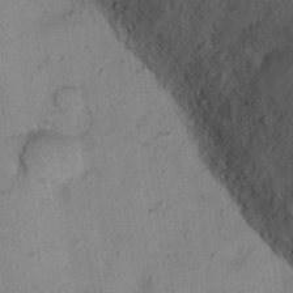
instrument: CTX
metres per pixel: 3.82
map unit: Ht
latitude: 13.2348
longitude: -40.2711
